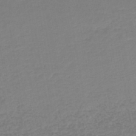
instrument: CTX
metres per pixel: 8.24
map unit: lHb
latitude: -44.7274
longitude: 59.8800
